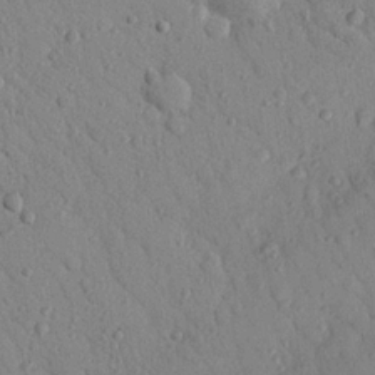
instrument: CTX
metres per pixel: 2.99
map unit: Nhu
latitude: 22.7813
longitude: -75.8017
